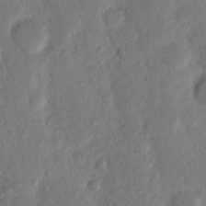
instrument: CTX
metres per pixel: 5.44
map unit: Nhu
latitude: 18.0444
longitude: -76.7246
